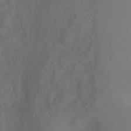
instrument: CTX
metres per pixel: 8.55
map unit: Ht
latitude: 0.8569
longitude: -32.7057
